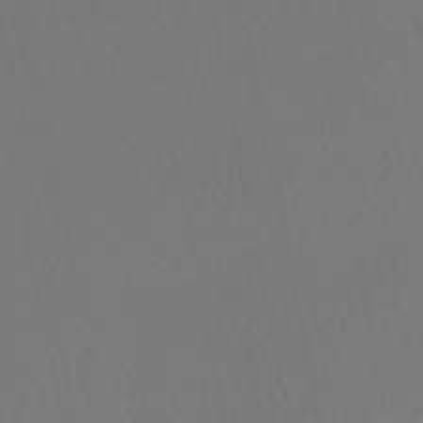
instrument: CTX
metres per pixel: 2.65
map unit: HNhu
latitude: -48.2362
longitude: 103.2376
